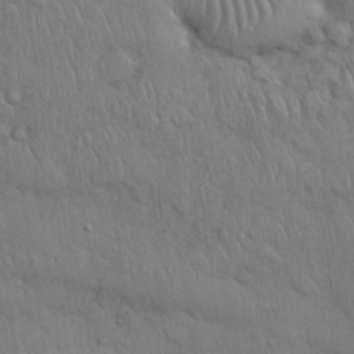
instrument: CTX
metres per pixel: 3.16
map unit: Nhu
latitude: 28.0444
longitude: -68.3467
